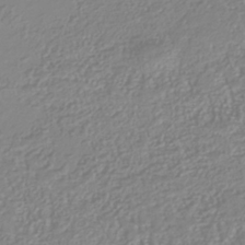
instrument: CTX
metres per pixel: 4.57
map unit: Nhu
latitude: -40.6518
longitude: -84.4790
